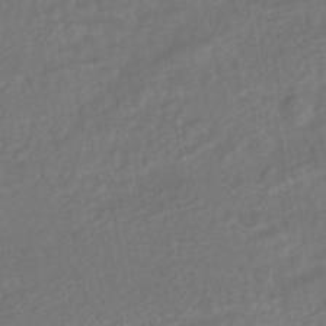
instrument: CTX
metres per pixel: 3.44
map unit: HNhu
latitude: -46.8786
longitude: 96.2551
